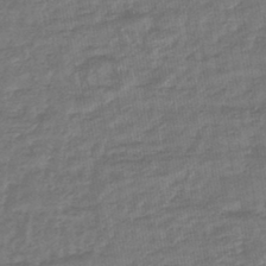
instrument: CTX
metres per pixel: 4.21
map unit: lHb
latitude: -43.8989
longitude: 79.3698
